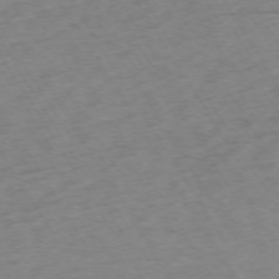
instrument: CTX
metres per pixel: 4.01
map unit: Ap
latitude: -73.4454
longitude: -68.9892
